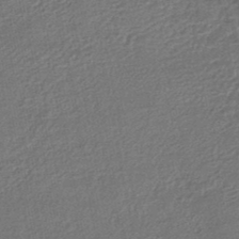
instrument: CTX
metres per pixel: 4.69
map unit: HNhu
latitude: -46.6707
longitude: 102.1417
